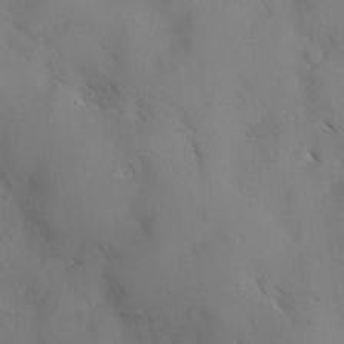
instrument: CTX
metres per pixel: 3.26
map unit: Ave
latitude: -0.5385
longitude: -112.2333
